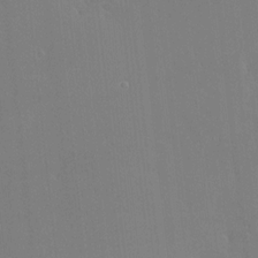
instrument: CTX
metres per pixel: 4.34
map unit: HNhu
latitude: 7.3671
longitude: 3.8611
